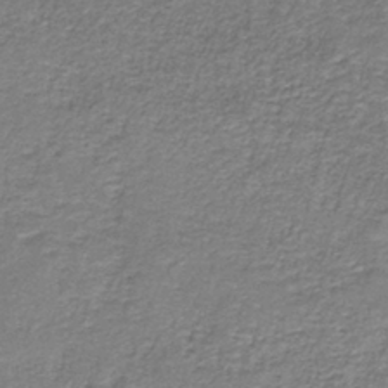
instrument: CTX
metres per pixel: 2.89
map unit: eAb
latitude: -36.3306
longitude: 52.4062
